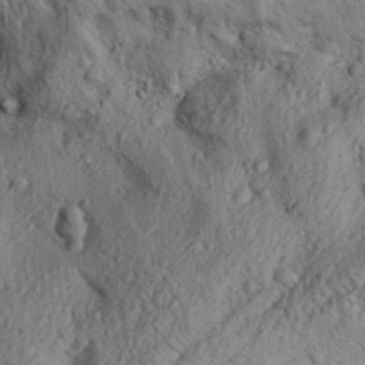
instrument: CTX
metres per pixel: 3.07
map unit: Aa
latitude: 30.9325
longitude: -137.4238
